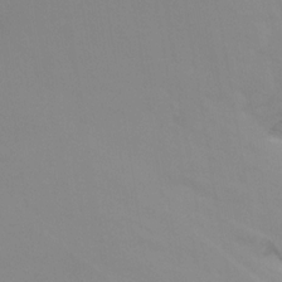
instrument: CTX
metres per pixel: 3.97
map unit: Ht
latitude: -8.0661
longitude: -33.1214
